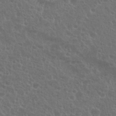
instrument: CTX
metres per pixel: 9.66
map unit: Nhu
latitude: 26.5924
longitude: -51.2348
